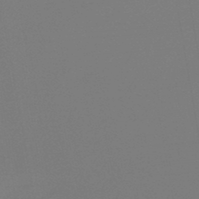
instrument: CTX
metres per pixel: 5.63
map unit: eHb
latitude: -47.0486
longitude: 88.3684
